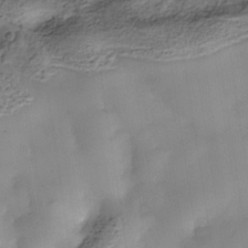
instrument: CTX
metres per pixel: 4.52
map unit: Nhe
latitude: -37.9745
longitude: -117.4804
